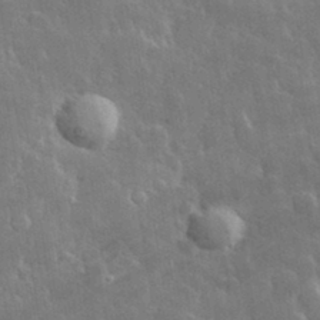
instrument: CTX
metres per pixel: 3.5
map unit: lHvf
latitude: 33.7639
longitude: -86.9136
